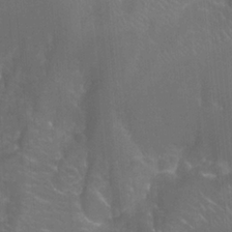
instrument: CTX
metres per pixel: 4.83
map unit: Nhu
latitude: -12.1417
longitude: -72.7813
